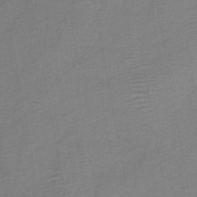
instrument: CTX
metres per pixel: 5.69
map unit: HNb
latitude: -46.3684
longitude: -40.4034
